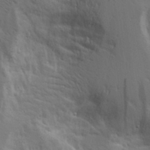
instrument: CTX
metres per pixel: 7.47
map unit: Aa
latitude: 17.4237
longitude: -125.5182
